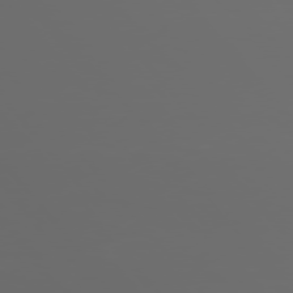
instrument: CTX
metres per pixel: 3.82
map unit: Hpe
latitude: 75.9339
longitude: -127.4993
